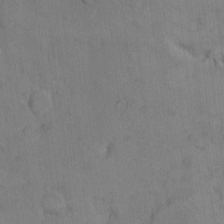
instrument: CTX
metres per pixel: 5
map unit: Hto
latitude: 9.5182
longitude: -61.0269
